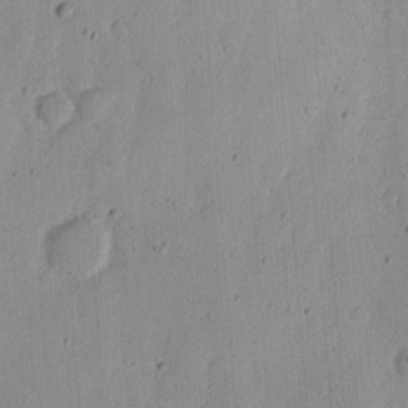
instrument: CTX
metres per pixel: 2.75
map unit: Ht
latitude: 11.6694
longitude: -74.1011
